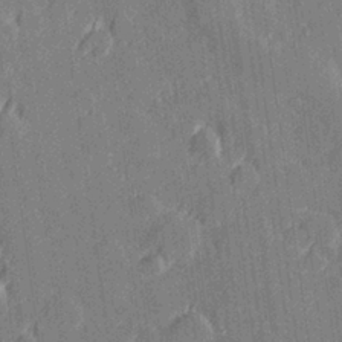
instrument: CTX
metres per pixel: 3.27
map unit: Hve
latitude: 27.2159
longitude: 144.4440
